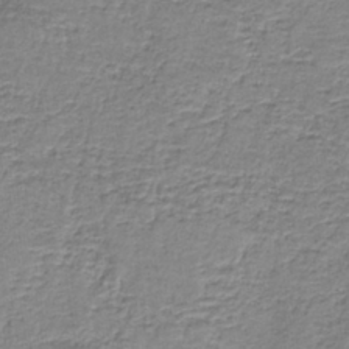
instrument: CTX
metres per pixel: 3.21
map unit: eAb
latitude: -37.4454
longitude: 52.9541
